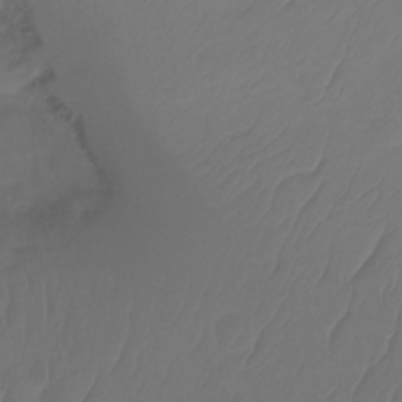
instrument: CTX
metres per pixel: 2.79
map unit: Ht
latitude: -14.9353
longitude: -49.2159
